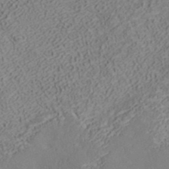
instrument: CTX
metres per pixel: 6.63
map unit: ANa
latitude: 39.1781
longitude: 21.6721
